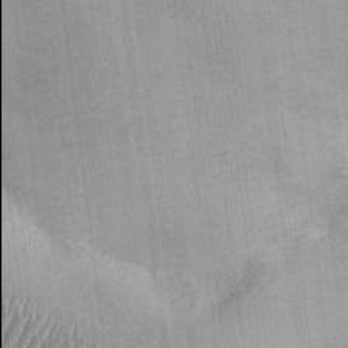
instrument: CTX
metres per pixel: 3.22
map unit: Ht
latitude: -3.4454
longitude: -13.9906
